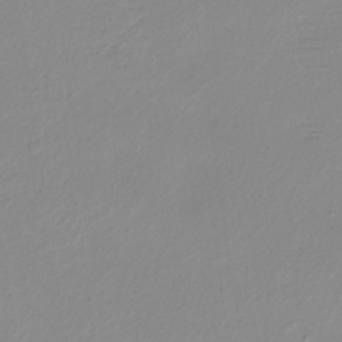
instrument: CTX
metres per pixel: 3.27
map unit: HNb
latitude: -34.1039
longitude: 64.0472
